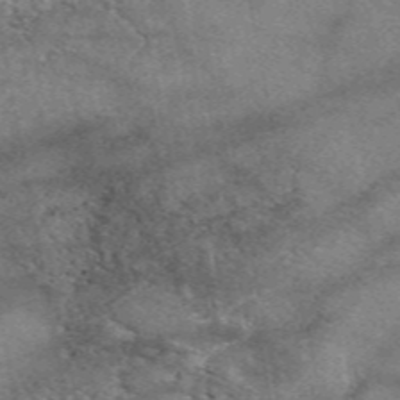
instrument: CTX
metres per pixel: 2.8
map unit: eAb
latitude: 50.2522
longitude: 110.3495
